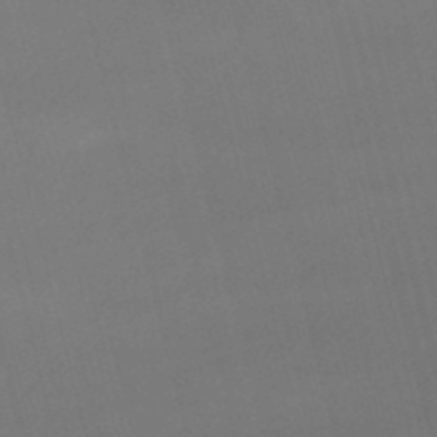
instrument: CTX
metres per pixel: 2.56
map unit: lHb
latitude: -47.7666
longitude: 61.3132
